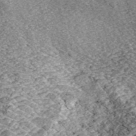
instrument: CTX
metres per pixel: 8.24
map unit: ANa
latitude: 43.9906
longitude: 37.7099
